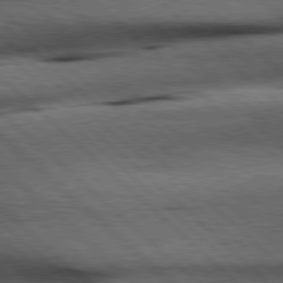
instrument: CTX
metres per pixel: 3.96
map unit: Hpe
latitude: 77.9717
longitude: -127.5182
